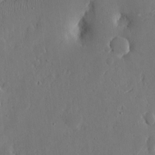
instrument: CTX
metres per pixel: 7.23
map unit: eHh
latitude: 6.9892
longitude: -72.8191
